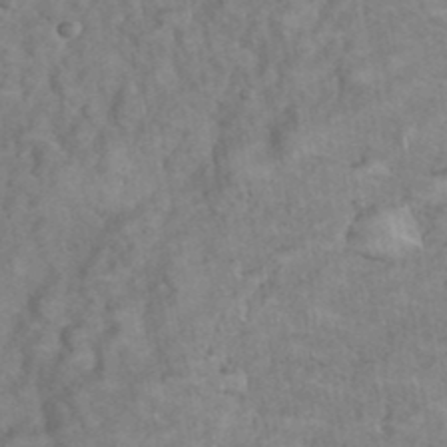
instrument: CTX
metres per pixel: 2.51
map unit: eHh
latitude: 38.2522
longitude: -57.0080
